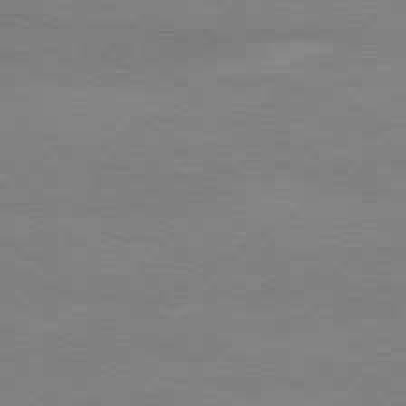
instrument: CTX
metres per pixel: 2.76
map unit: Ap
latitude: -80.6897
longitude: -85.8583
